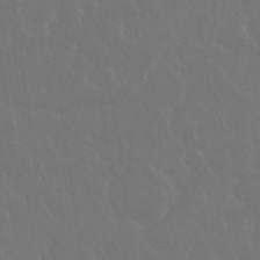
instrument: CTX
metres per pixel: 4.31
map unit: eHh
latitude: 33.9717
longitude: -58.5735
